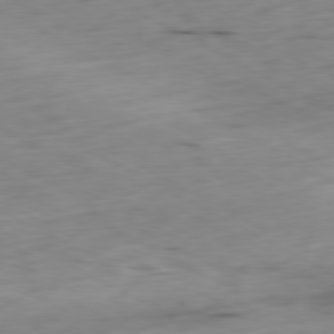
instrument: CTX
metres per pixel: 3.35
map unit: Ap
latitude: -80.5196
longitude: -70.3656
